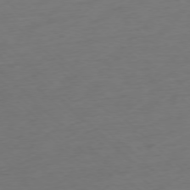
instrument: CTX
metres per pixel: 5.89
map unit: Ap
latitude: -77.3132
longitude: -77.4615
